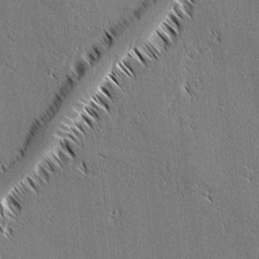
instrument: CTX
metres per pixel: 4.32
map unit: lAvf
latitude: 2.2711
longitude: -106.5735
